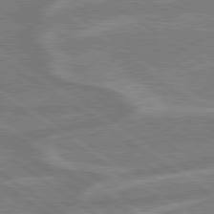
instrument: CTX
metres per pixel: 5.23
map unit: lApd
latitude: 79.1781
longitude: -165.0647
